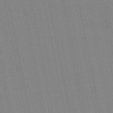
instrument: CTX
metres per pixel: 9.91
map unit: lHb
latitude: -47.7666
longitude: 78.2361
